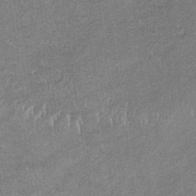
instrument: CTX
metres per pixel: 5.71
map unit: lHb
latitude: -34.6707
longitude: 68.5195
